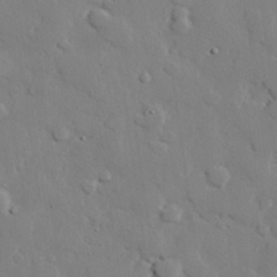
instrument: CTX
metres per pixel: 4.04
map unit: eHh
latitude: 28.6112
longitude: -81.5182
